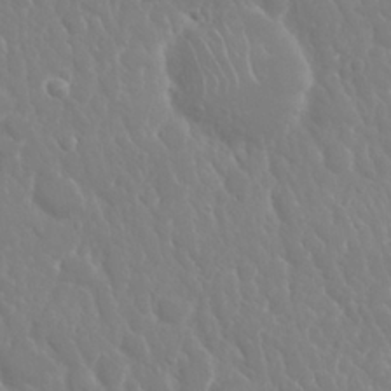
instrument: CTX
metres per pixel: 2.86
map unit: Nhu
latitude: 24.7246
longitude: -61.4426
